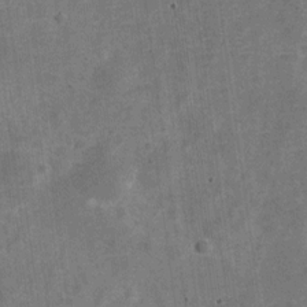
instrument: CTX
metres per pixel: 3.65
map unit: Nve
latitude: -25.5966
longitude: 105.4454
